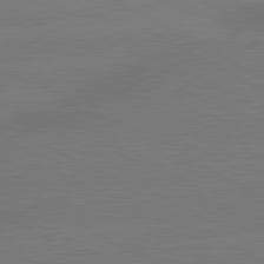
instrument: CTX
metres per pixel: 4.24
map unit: lApd
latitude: 80.7624
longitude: -150.2333
